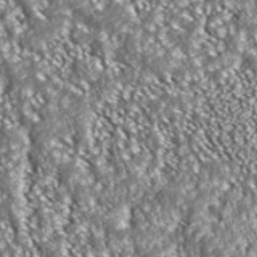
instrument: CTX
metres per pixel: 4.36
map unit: ANa
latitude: 43.7072
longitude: 36.8597
